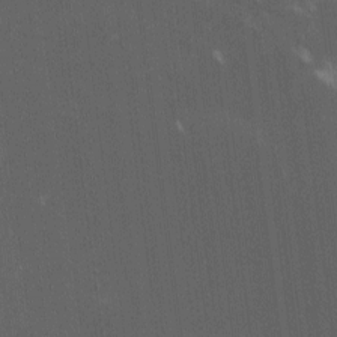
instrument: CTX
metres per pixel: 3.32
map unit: lHvf
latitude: -14.1984
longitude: -103.3104
